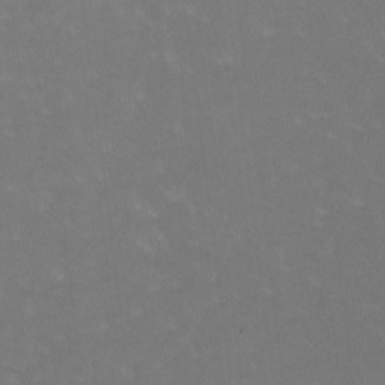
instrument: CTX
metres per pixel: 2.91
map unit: HNhu
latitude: -0.8786
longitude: -3.8205
